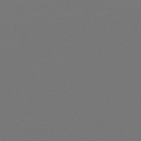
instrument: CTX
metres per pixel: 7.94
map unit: lHb
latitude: -47.2754
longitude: 66.2361
